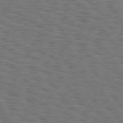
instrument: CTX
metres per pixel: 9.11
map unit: Hpe
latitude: 75.2159
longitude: -133.3293
